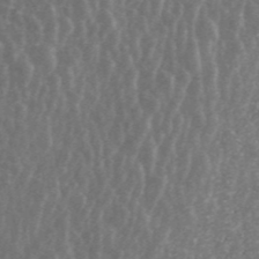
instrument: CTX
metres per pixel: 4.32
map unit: ANa
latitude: 43.7072
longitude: 30.2739
